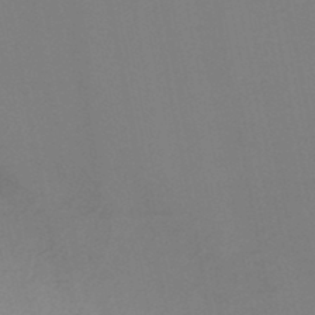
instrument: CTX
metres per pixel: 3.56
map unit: HNb
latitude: -46.7085
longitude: -44.8758
